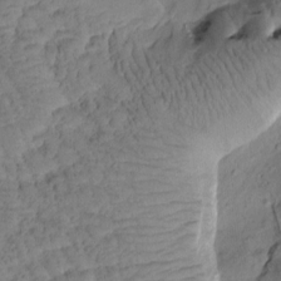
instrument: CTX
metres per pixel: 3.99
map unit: Htu
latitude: -0.5763
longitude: 174.7274
